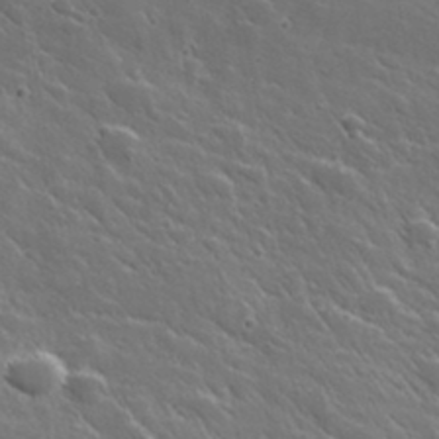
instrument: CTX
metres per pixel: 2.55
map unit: lHvf
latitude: 35.7071
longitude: -91.5560
